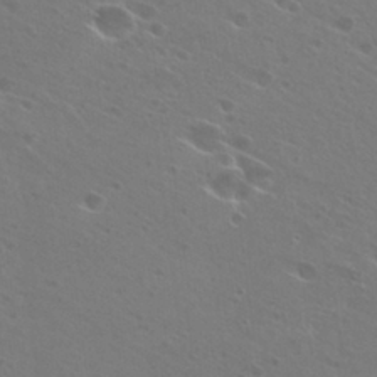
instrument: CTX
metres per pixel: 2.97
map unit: Hto
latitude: 26.4979
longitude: -40.0822
